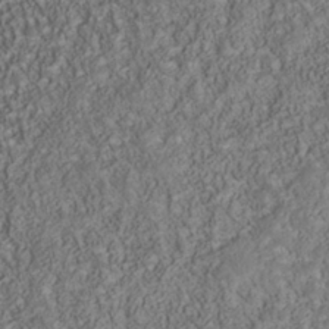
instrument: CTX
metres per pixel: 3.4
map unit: Nhu
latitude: -40.2550
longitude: -85.1781
